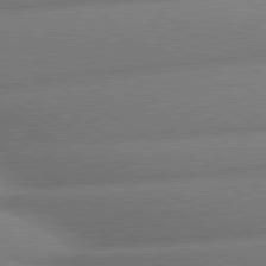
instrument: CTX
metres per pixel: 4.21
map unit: lApd
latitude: 80.1767
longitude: -162.4979
